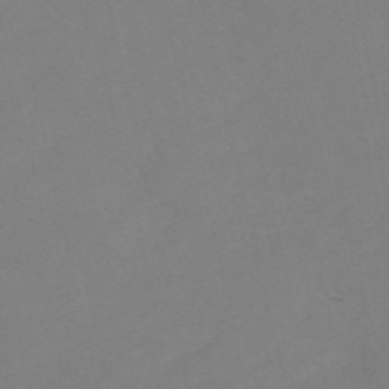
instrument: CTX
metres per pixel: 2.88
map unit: HNb
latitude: -54.5385
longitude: -50.0255
